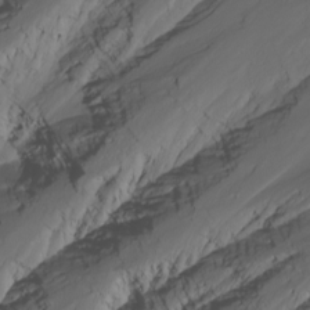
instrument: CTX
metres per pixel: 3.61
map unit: Nhu
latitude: -5.7855
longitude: -79.9906
